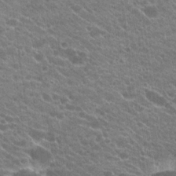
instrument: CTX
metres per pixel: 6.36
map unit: Hto
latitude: 23.9906
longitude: -35.9150
